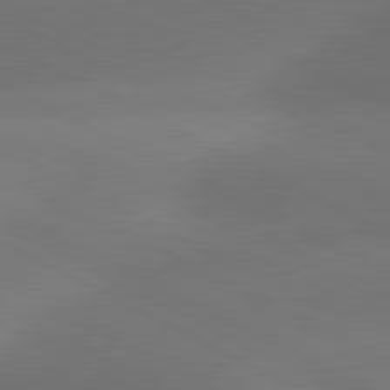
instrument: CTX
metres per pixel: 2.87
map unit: lApd
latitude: 81.0458
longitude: 129.0676
